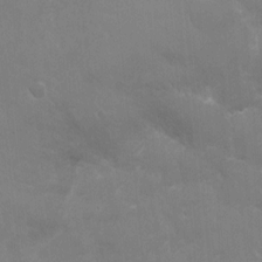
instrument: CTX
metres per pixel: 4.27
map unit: Nhu
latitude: -9.1998
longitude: -43.1025
